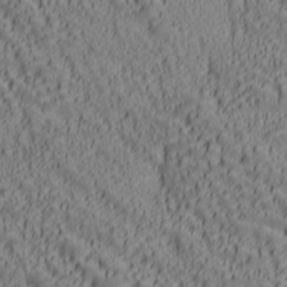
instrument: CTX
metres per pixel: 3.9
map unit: lAa
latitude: 6.9703
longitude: -116.2900
